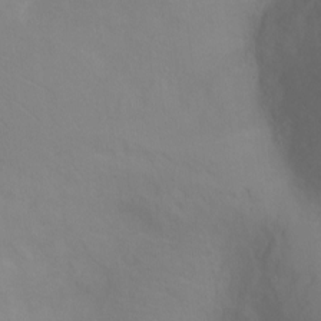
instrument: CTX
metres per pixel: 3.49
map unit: Ht
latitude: -5.2187
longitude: -28.1200
